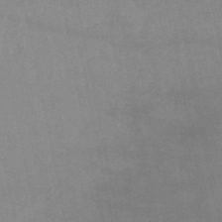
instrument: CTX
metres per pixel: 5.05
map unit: lHb
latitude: -44.5385
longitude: 77.0486
